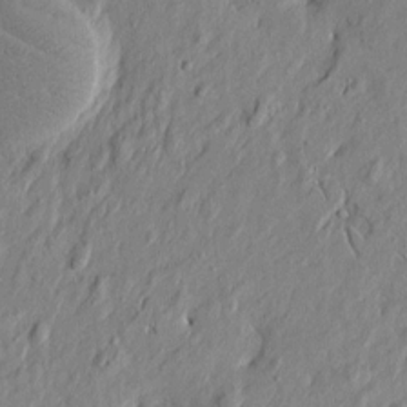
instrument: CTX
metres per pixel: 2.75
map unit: Htu
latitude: -7.4265
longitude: 177.9367
